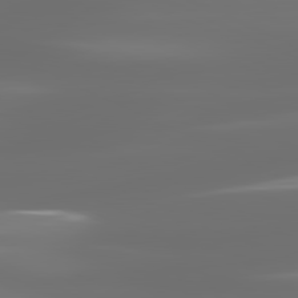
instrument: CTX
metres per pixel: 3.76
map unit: lApd
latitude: 81.2537
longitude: -137.0648
